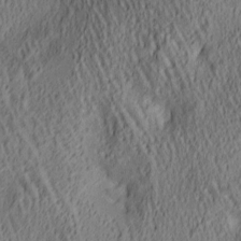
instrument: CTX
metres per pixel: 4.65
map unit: lAa
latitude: 4.9136
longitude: -116.7813
